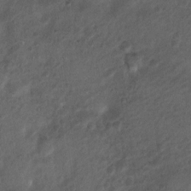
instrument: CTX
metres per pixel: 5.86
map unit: Nhu
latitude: 5.9150
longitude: -22.9514
